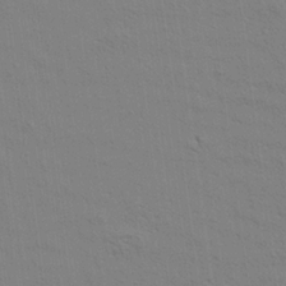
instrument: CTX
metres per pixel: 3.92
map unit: Aa
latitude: 21.1970
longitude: -140.5167
